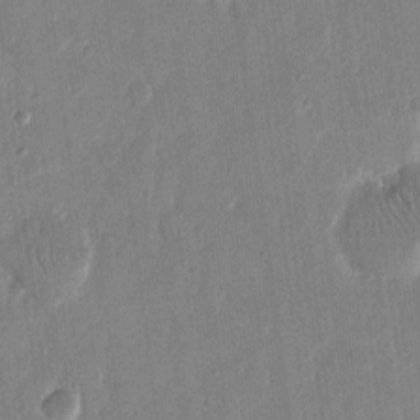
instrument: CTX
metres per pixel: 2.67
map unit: eHh
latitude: 14.5357
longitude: -70.3089
